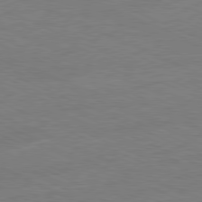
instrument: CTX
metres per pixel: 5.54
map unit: Ap
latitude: -81.4833
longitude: -84.4223
